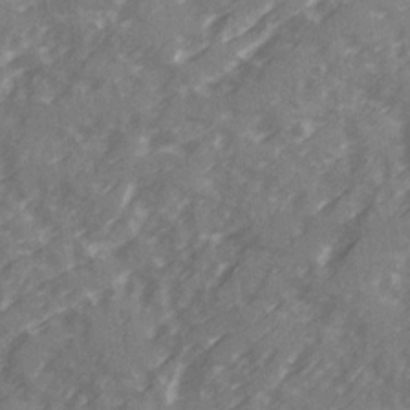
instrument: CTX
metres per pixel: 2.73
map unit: Ave
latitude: 20.1578
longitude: -131.0459
